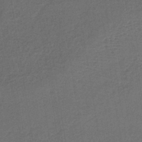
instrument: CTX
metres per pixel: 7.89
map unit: lHb
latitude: -38.6141
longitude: 71.4455
